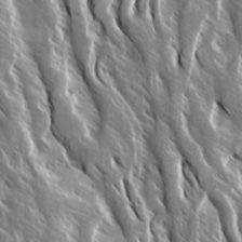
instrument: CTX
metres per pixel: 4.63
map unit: Ave
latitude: 14.8002
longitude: -133.3860
